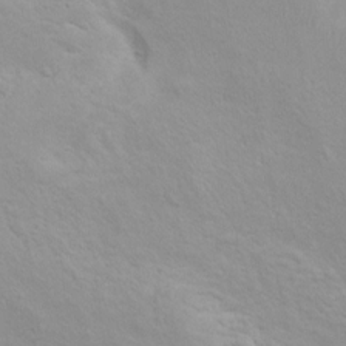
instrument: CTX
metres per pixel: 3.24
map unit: Hto
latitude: 7.9717
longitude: -30.9514
